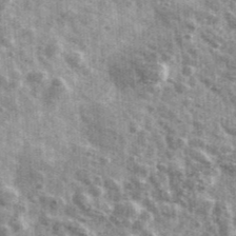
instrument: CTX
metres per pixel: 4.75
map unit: Ave
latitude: 41.7828
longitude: -106.5735
